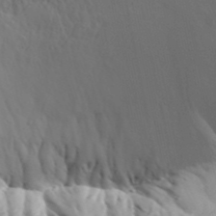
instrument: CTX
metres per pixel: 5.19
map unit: Aa
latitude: 30.7247
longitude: -135.8583
